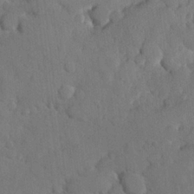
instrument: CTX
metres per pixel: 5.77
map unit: Hve
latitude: 24.4978
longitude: 149.7667
